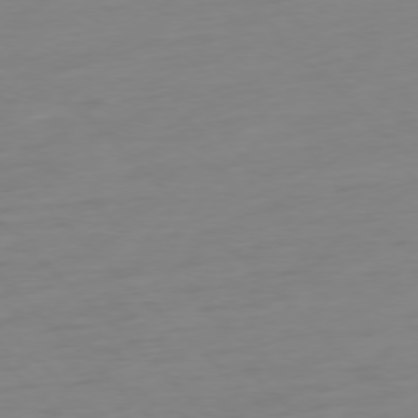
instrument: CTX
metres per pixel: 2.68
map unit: Ap
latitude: -77.3699
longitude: -78.3090
